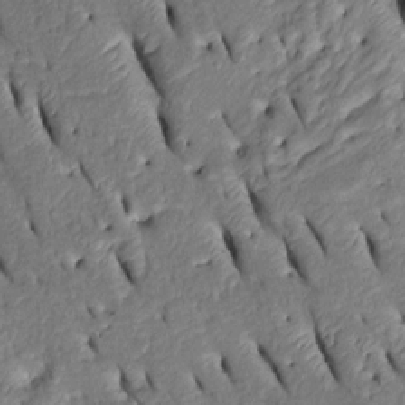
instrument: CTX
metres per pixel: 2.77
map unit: Htu
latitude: 1.2348
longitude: 149.2943
